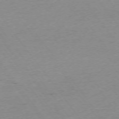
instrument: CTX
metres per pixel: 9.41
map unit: Ap
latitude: -74.6141
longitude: -84.6680
